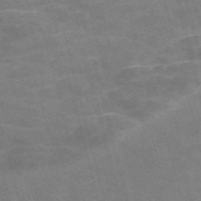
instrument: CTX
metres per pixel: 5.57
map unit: Nve
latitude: -58.3873
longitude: 66.5007
